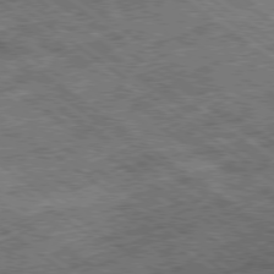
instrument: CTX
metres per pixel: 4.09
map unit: Ap
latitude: -79.5588
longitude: -50.9513
